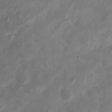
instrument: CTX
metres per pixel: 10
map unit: Nhu
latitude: 4.6301
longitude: -18.4979
